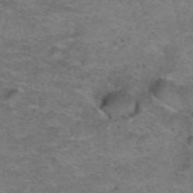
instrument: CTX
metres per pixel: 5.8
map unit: Hto
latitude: 38.7813
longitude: -41.6882
